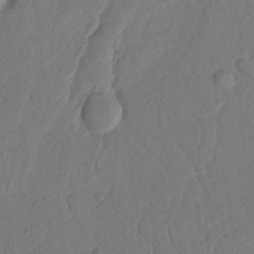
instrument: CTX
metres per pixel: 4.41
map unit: Nhu
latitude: 18.7813
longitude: -77.0269
